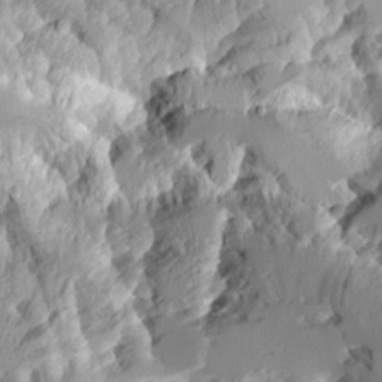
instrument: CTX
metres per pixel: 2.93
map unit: Aa
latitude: 10.2523
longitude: -126.3845
